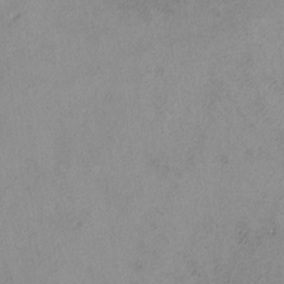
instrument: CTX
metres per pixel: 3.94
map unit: lHvf
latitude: -13.4455
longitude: -102.3278
